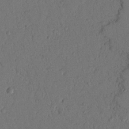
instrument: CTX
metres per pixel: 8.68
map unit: Nhu
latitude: 19.8961
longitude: -77.6882
